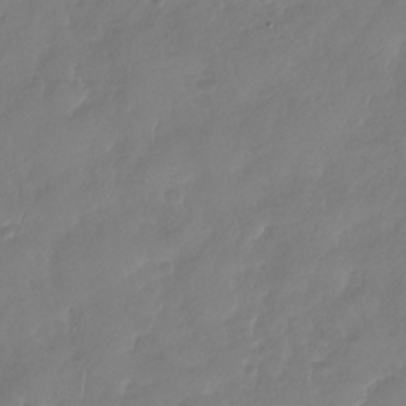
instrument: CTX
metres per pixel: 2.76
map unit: Nhu
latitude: -29.1998
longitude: -61.0836
